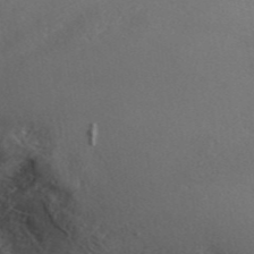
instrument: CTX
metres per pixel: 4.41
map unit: ANa
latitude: 43.0836
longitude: 54.4062
